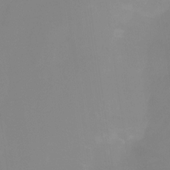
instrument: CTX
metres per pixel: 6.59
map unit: HNhu
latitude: -27.2187
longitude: 73.2376
